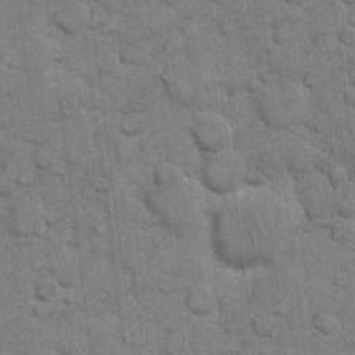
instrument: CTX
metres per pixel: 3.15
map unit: eHh
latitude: 11.2348
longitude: -65.3293
